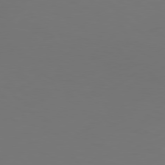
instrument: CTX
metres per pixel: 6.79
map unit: Hpe
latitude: 76.7624
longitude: -131.4805
